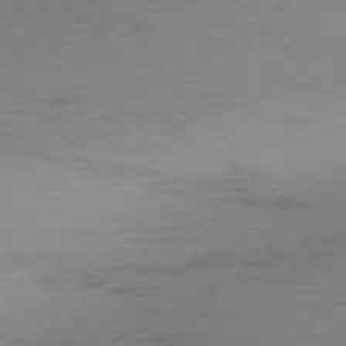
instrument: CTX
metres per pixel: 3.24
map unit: Ap
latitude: -75.3132
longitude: -72.4223
